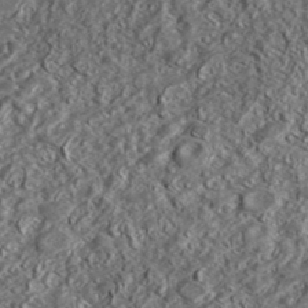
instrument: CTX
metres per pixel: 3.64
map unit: lHvf
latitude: 42.3845
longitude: -89.0648
